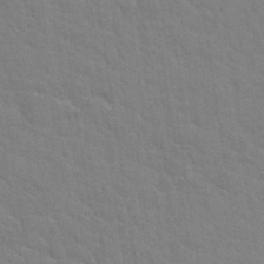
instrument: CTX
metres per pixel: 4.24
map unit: Hto
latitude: 34.7246
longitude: -51.8772
